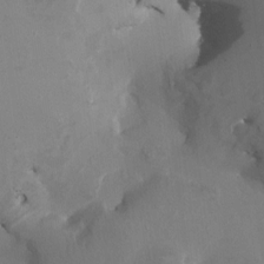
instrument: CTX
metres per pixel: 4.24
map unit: HNhu
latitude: 3.6505
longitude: -6.4412
